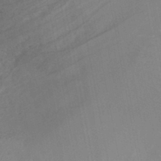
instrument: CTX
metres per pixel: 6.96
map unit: HNb
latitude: -44.9731
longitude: -44.9325
